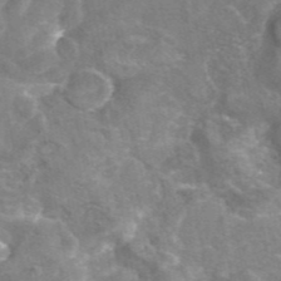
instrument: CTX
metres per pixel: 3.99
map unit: eAb
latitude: 45.5371
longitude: 120.8030
